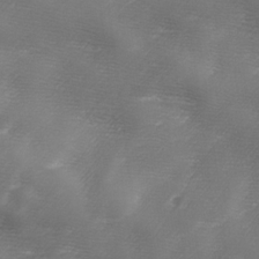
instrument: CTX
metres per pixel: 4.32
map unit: Ave
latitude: 10.5357
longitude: -106.1956
